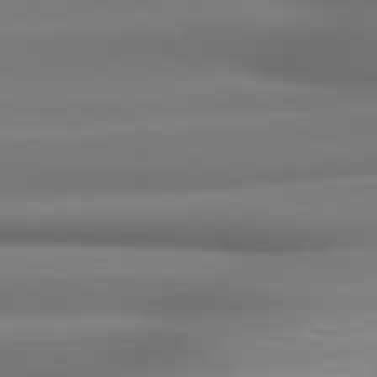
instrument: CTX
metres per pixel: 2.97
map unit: Hpe
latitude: 79.0270
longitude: -133.4615
